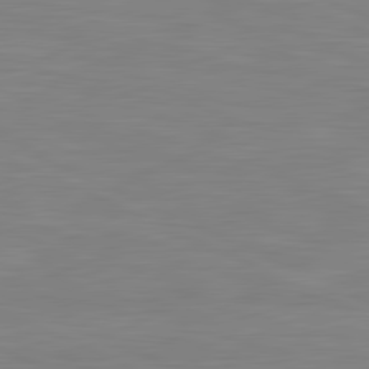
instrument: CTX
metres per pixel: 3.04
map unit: lApd
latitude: 81.3482
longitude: -168.1578
